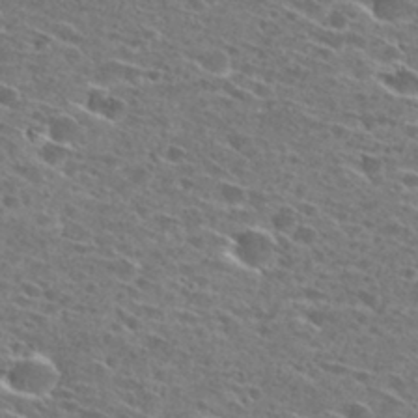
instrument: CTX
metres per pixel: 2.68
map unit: Hto
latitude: 27.8395
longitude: -46.4034
